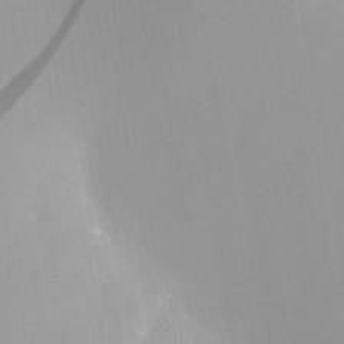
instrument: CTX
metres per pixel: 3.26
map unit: HNhu
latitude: 6.9892
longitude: 12.8975
